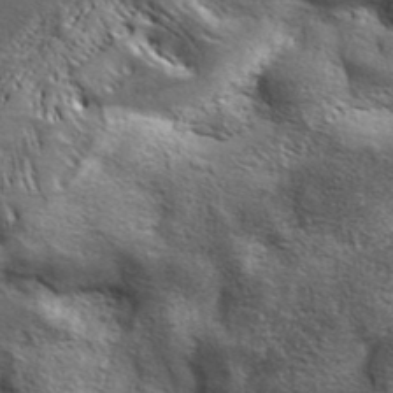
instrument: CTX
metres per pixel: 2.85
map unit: ANa
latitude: 39.4993
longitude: -90.6868
